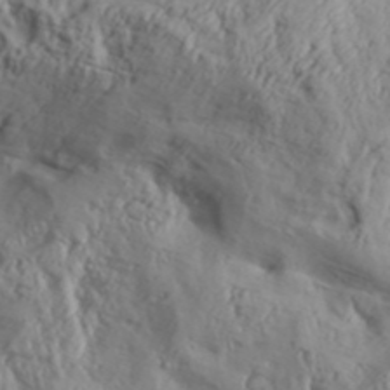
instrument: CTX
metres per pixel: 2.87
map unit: Aa
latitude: 31.1404
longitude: -136.0444
